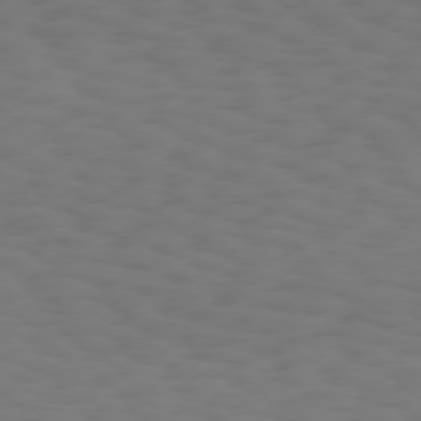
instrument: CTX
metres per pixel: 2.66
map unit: Hpe
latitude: 75.4804
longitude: -133.0458
